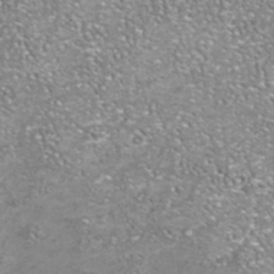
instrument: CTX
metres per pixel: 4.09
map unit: Nhu
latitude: -41.1431
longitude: -85.2726
